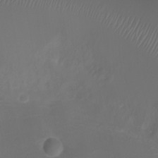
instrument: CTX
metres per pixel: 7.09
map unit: Ht
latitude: 1.0269
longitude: -21.7450
